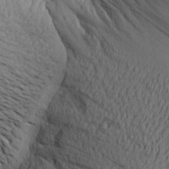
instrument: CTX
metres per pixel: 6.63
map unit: Aa
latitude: 22.1578
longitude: -144.6490
